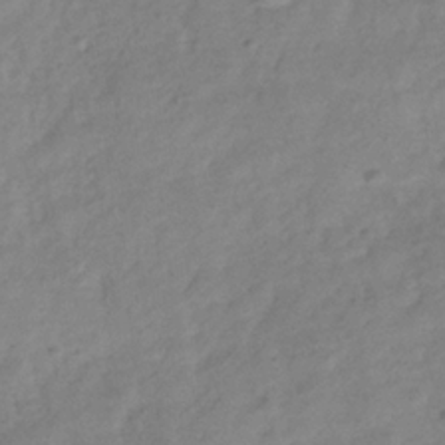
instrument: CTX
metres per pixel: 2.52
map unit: Hve
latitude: -32.6141
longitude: 89.8989
